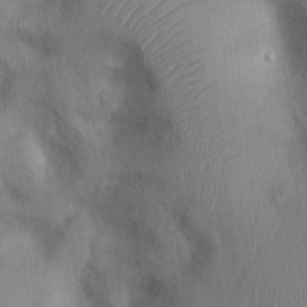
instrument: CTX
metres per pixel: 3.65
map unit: Ht
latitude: 0.0822
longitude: -13.1970
